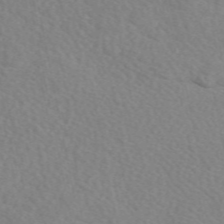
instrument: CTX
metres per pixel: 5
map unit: eAb
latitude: 49.2537
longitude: 117.6154
